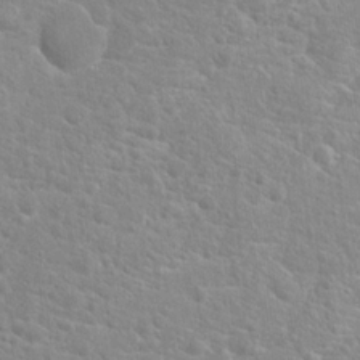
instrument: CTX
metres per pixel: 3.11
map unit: Hto
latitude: 20.8191
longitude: -39.5371
